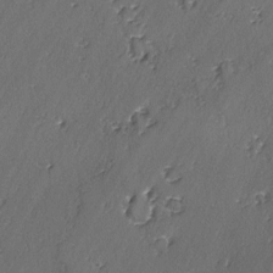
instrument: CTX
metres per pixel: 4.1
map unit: lAvf
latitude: -2.8596
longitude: -106.3845
